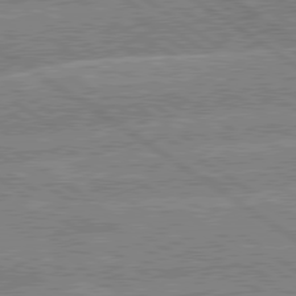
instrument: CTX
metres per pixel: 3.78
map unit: lApd
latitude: 79.5560
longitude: -157.6693
